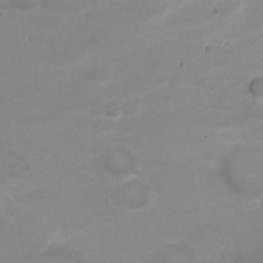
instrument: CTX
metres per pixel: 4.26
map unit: Nve
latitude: -20.8974
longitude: 104.5951
